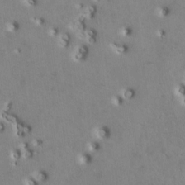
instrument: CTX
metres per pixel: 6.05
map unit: Htu
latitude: 2.6490
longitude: 142.6518
